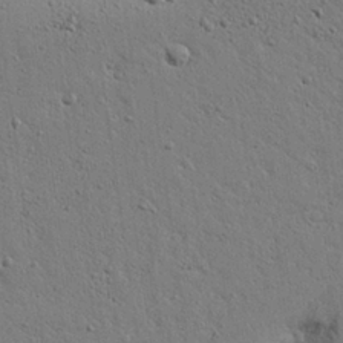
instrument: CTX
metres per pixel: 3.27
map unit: Aa
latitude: 27.6316
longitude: -130.4601
